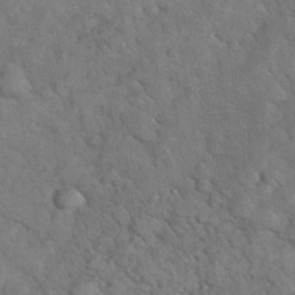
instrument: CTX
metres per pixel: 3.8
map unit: eHh
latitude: 37.1592
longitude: -67.0836
